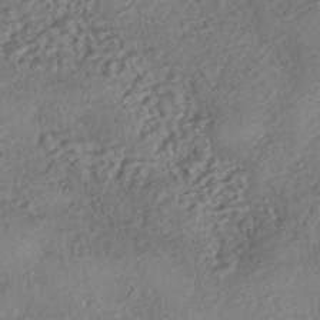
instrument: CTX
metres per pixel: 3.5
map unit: eHh
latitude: -42.9163
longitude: 121.0675
